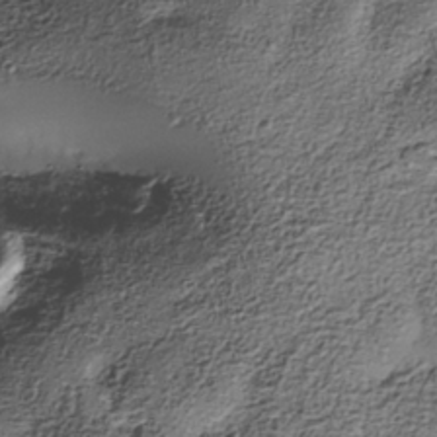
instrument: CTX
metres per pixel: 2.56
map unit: Nhe
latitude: -37.9178
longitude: -147.8584
